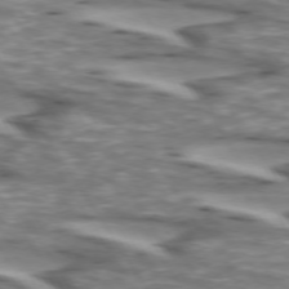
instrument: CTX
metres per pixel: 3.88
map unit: lApd
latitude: 73.2348
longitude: -57.2725
